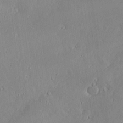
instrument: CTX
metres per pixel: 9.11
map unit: Hve
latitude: 25.4426
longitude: -94.1956
